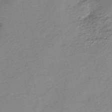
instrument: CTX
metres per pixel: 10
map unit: HNb
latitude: -40.0283
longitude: 50.1795
